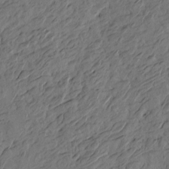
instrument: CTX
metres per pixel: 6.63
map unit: Htu
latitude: -3.6910
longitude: -176.0255
